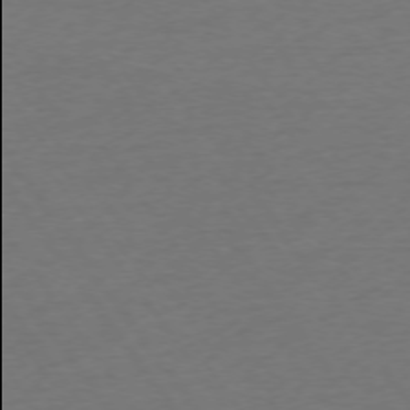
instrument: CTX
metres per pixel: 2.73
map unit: Ap
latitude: -74.8975
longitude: -89.9906
